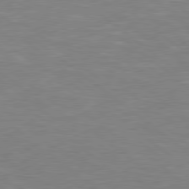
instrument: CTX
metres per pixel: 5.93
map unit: Hpe
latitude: 78.5924
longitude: -151.7827
